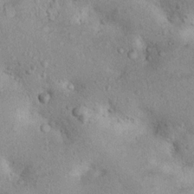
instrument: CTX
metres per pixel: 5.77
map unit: Nhu
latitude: 14.5546
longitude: -28.7435
